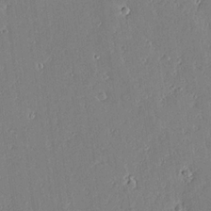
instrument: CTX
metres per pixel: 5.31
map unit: lAvf
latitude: 15.9528
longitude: -127.6883
